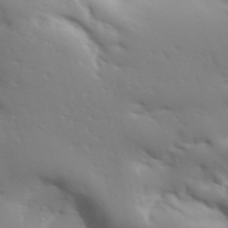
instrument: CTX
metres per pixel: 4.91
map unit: Aa
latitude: 33.1025
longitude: -143.9339
